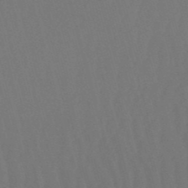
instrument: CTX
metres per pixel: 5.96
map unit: eHb
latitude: -50.9920
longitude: 75.3888
